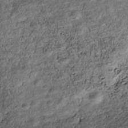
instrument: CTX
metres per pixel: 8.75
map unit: Nhe
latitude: -39.6911
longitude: -116.6491
